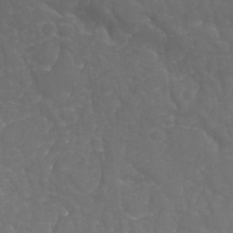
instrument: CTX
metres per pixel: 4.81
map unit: Nhu
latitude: 26.3656
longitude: -64.9703
